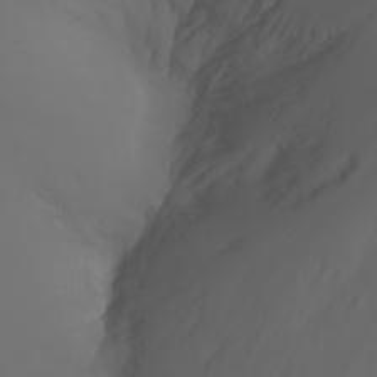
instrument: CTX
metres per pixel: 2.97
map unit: Nhu
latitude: -7.4643
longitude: -82.1199
